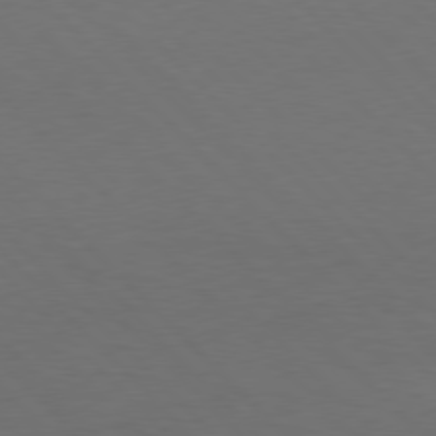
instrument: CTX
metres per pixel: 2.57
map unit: Hpe
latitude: 77.2537
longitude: -125.3481
